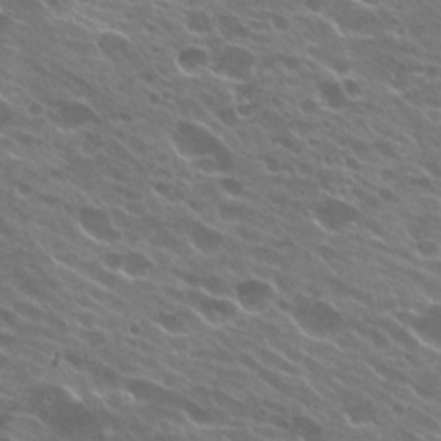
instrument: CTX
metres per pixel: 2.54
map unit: Hto
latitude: 24.7057
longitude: -37.5749
